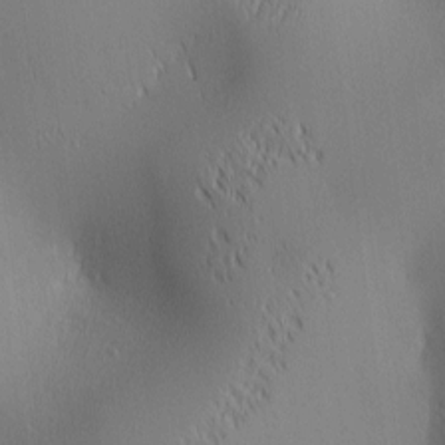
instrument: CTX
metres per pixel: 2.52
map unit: lAa
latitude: 2.1200
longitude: -116.8191
